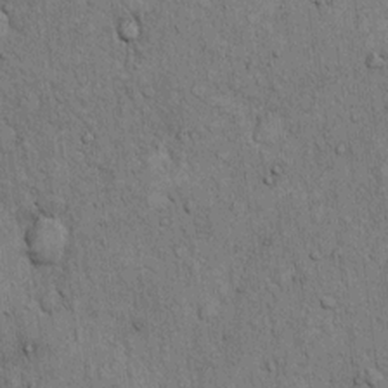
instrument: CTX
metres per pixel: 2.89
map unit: Hto
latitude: 12.2145
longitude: -57.9150
